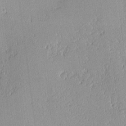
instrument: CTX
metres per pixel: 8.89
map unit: lHvf
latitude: -13.8234
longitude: -104.0633
